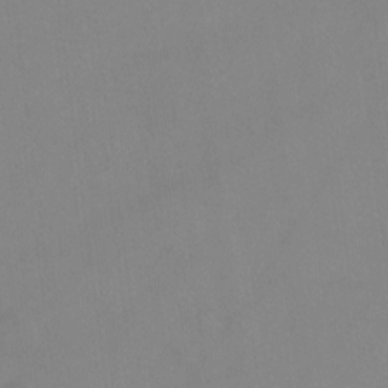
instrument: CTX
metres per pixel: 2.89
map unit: Hto
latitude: -12.6519
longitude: -40.2144
